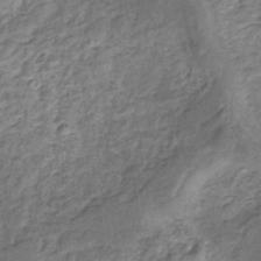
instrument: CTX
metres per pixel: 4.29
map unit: eHb
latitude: -31.0864
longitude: 68.7085
